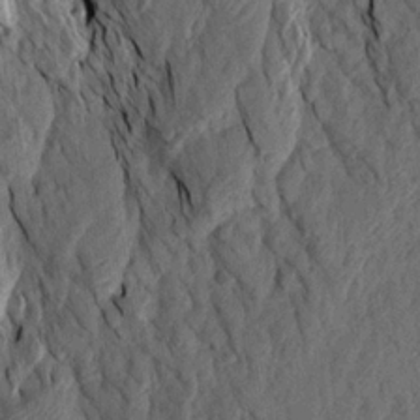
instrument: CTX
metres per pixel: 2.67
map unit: Aa
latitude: 18.6868
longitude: -146.2145
